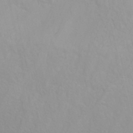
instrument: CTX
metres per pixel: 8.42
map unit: ANa
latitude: 39.1592
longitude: 20.9919
